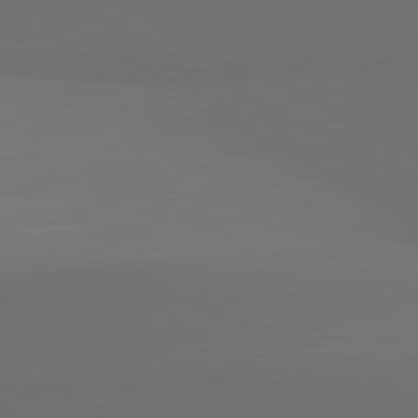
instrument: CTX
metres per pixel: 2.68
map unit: lApd
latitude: 81.6883
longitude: 152.5384
